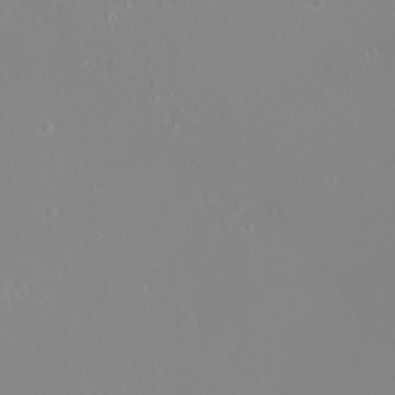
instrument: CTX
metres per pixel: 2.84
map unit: eHh
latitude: -9.2943
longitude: -70.1011
